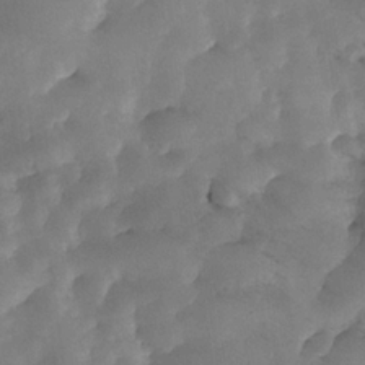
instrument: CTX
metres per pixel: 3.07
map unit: Nhe
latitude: -33.8045
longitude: -143.3860
